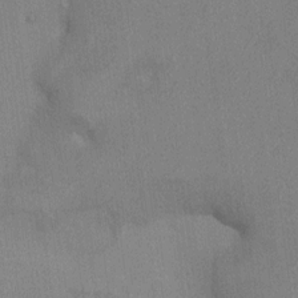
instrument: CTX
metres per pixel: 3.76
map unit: HNhu
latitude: 8.2712
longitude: -3.4804
